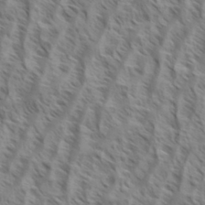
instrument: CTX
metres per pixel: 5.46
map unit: eHh
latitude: 34.7246
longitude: -138.9325
